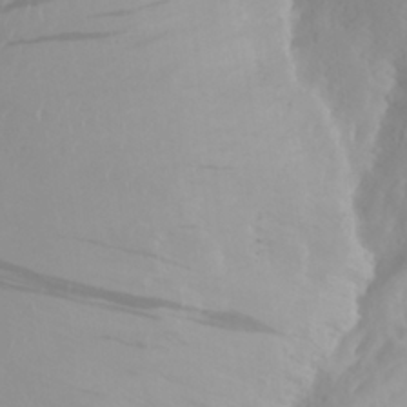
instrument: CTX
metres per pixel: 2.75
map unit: Aa
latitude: 27.4427
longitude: -146.9892
